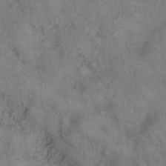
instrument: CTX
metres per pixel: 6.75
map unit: eHh
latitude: 14.8569
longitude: -64.2900
